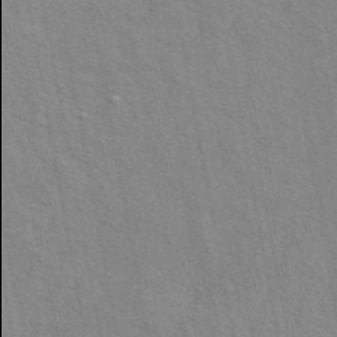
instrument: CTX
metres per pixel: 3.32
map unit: eAb
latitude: 44.1766
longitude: 110.0094
